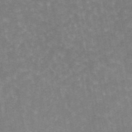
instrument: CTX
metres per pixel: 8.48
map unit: eAb
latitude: 45.3481
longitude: 122.2740
